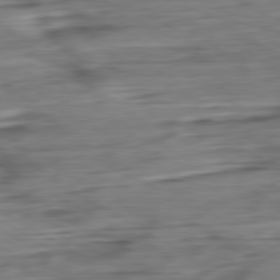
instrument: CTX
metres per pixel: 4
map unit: Ap
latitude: -81.0676
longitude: -68.4979
